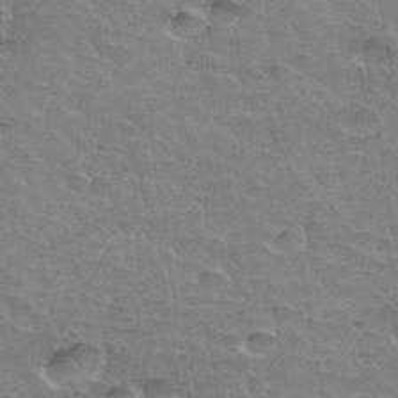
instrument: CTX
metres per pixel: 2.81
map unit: Hto
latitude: 35.7827
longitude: -44.2333
